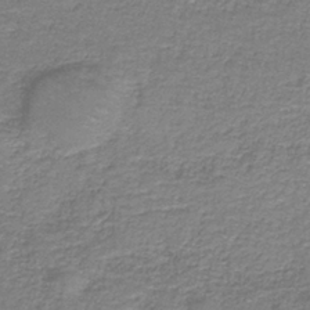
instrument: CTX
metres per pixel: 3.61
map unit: eAb
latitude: -36.3117
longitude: 52.4629
